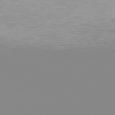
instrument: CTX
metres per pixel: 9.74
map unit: Hpe
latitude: 77.5938
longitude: -161.4426
